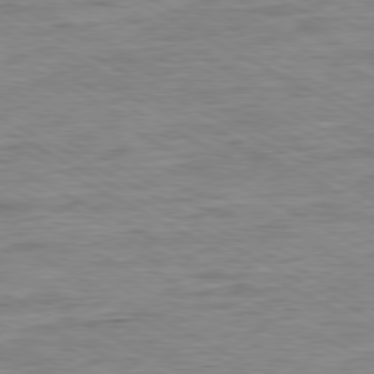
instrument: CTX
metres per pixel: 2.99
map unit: Ap
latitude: -80.6519
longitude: -76.6490
